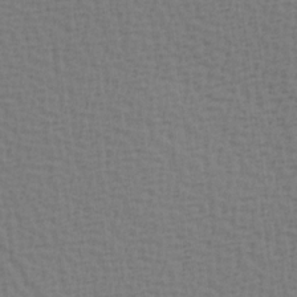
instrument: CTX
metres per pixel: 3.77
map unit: Hve
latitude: 2.1011
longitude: -125.2537
